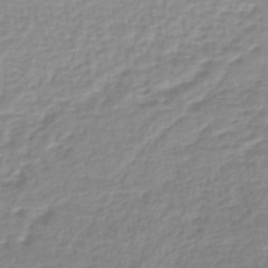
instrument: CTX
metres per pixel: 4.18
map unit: lHb
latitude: -44.4062
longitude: 65.6344
